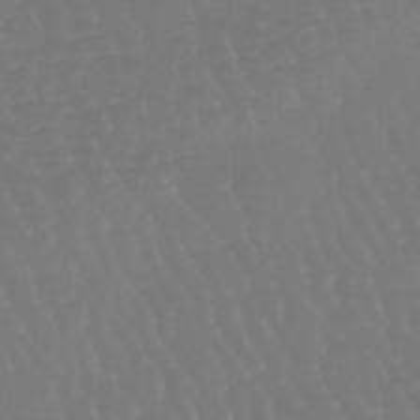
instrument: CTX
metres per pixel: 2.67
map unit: eHb
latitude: -46.5573
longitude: 79.6721
